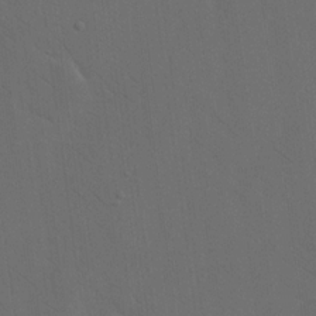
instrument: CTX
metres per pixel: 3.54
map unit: eHh
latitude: 18.8380
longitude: -66.1955
